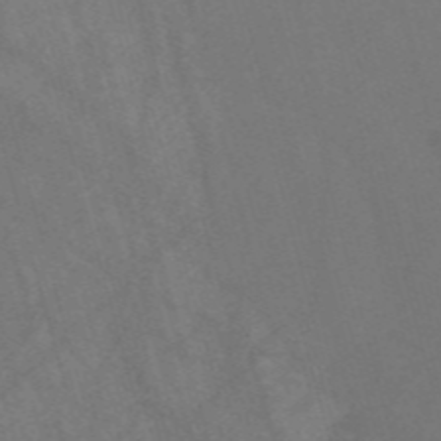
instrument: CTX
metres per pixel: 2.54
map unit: Nve
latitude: -58.1794
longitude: 64.2929
